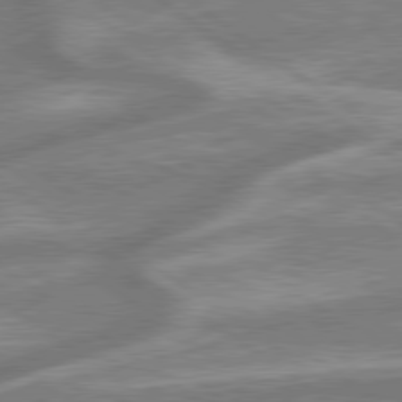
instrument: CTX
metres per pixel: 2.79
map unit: lApd
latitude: 79.4049
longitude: -171.3104
